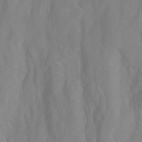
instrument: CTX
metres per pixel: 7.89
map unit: Ht
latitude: -6.7463
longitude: -31.2915
